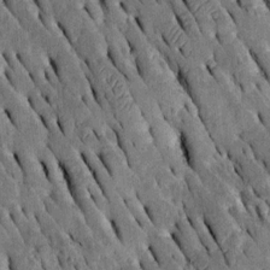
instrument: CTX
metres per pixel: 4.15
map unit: Htu
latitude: -2.7085
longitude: 150.4629
